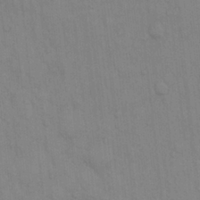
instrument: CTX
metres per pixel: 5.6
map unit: Hto
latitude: 13.6883
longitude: -57.6504
